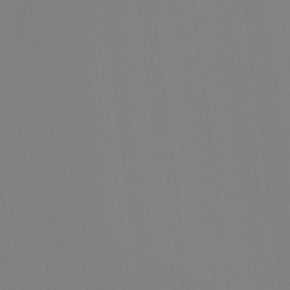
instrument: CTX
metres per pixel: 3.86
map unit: Ht
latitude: -4.7463
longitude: -61.9906
